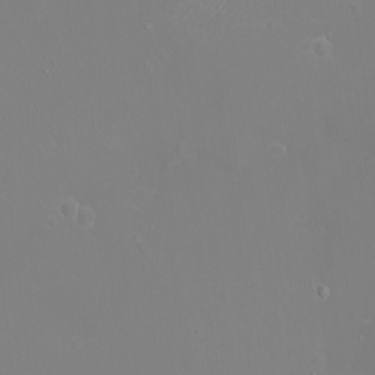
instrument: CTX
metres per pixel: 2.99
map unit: eHh
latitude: -3.1242
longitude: -75.3860
